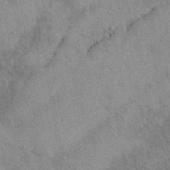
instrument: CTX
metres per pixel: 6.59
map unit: eAb
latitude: 39.5371
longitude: 113.5777
